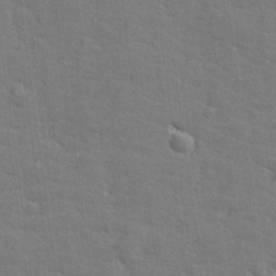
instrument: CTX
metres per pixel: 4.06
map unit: lHvf
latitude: 25.4993
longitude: 142.3495
